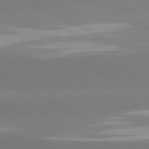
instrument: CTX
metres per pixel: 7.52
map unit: lApd
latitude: 81.1781
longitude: -154.2900
